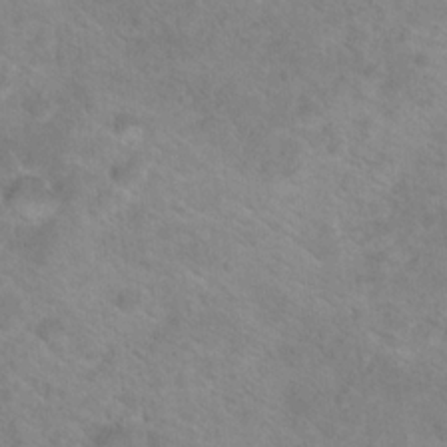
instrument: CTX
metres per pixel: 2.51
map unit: Hto
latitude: 18.6490
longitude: -38.0822
